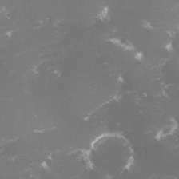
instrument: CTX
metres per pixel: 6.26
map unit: lHvf
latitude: -15.5777
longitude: -100.1011
